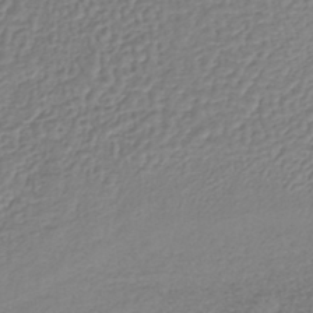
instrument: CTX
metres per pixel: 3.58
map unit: lHb
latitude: -41.8611
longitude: 61.4643
